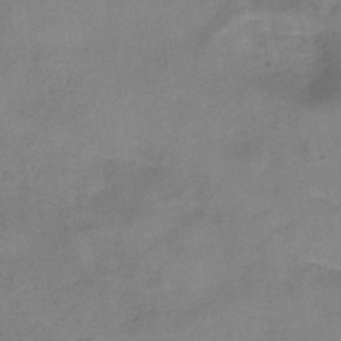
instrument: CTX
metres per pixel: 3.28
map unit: HNb
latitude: -46.0661
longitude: -39.2915
